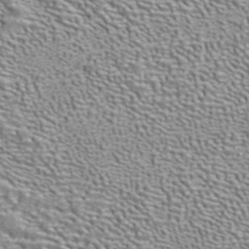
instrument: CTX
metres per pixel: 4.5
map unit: ANa
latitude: 41.0647
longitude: 17.8990
